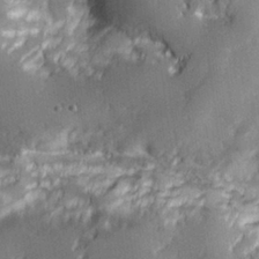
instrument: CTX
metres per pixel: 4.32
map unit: Hve
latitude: 28.5357
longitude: 145.2376
